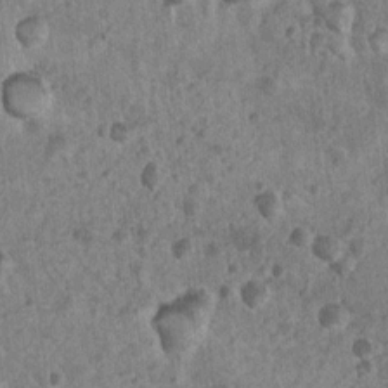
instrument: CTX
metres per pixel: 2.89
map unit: Nhu
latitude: 6.9136
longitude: -20.1767
